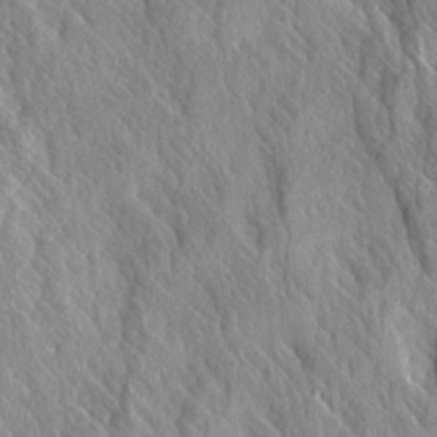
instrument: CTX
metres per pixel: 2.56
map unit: Ave
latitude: 14.6302
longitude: -134.1200
